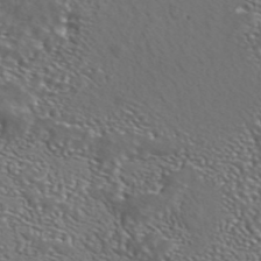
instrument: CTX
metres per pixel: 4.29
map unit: ANa
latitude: 42.8380
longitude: 23.6344
